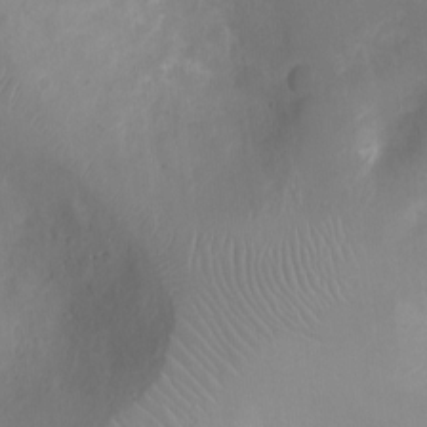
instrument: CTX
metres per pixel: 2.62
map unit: Ht
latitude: -3.9556
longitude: -16.5168
